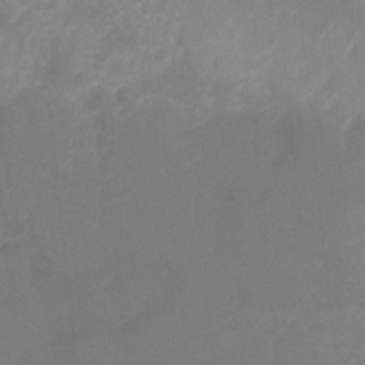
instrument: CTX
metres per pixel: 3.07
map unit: Nhu
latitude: -8.8219
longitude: -43.6316
